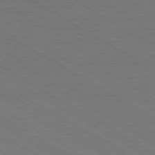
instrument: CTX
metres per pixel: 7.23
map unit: Ap
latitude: -81.6722
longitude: -72.7247
